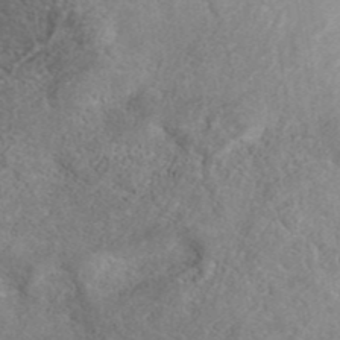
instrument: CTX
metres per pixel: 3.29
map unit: ANa
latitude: 41.7071
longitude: 26.5573
